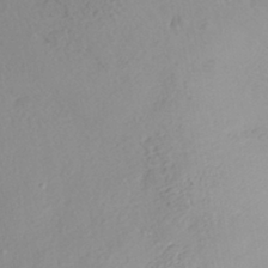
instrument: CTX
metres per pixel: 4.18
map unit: ANa
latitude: -41.0675
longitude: 104.8219
